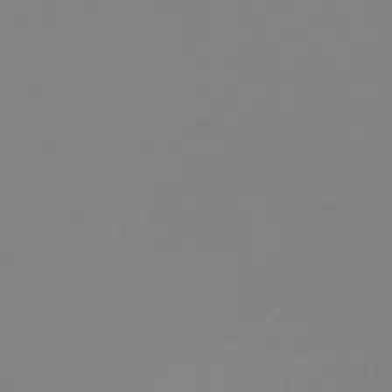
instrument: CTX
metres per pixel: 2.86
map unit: lHb
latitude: -45.4077
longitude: 64.8030
